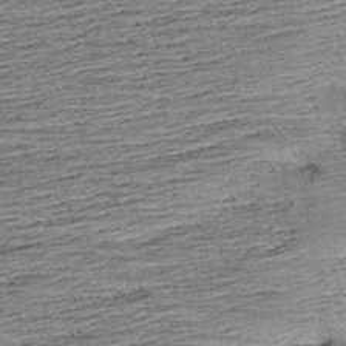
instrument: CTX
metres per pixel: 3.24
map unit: Aa
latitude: 8.4601
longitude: -139.8961
